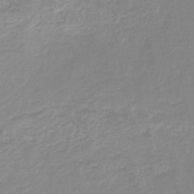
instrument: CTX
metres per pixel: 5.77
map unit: lHb
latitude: -46.1417
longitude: 64.6519
